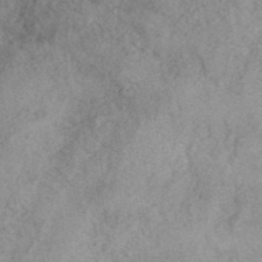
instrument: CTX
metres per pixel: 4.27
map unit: ANa
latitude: 42.1200
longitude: 51.9178
